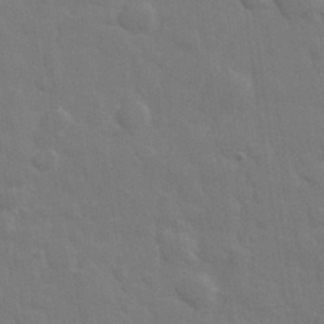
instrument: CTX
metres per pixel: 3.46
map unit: eHh
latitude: 33.0458
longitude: -70.2144
